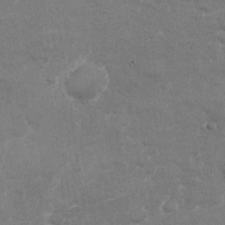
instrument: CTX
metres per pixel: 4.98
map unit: Nhu
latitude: -27.6343
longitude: -78.2523
